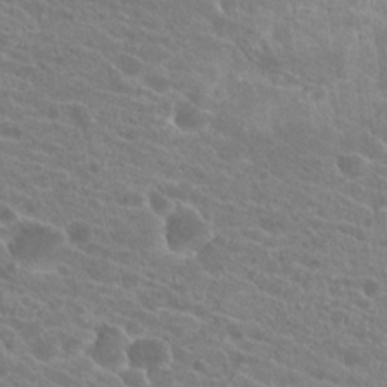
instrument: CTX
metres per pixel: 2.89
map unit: Hto
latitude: 21.6883
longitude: -38.7057
